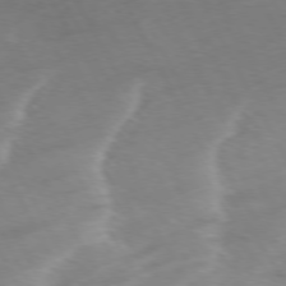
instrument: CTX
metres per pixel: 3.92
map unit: Ap
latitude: -76.6330
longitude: -73.2348
